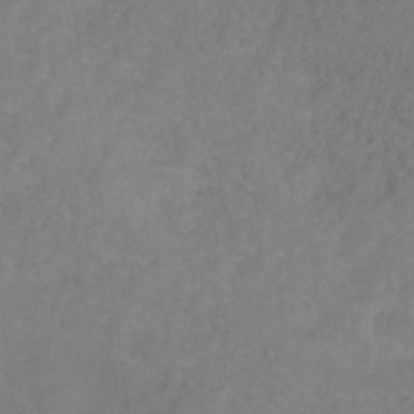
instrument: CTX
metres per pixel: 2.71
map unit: HNhu
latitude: -28.4062
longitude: 74.9164
